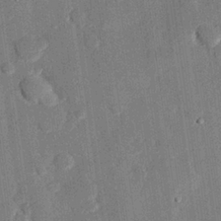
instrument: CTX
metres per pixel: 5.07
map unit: eHh
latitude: 27.6127
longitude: -81.7450
